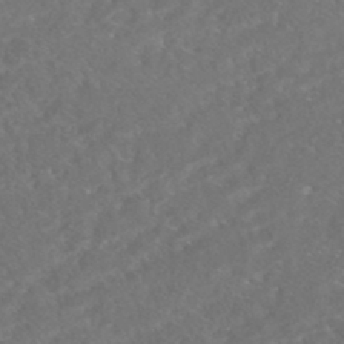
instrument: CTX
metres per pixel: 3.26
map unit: HNhu
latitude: -45.6722
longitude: 100.6329
